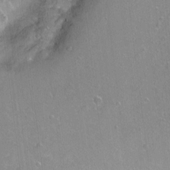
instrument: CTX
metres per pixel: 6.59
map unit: Ht
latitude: -5.5777
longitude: -36.1011
